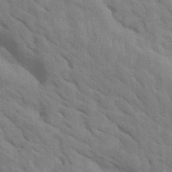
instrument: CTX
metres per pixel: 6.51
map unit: Htu
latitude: 1.9339
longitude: 143.3131
